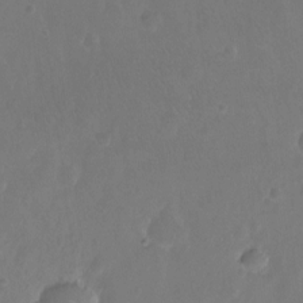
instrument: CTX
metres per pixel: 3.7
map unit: Hto
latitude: -13.2376
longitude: -41.0269
